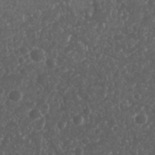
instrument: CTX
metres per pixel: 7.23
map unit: Nhu
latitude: 26.3278
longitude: -63.1970
